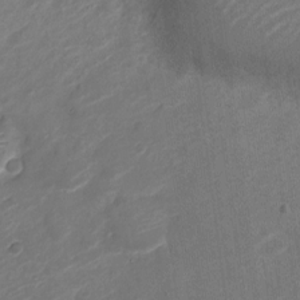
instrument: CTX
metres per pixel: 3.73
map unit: Nve
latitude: -19.8044
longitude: 108.2739
